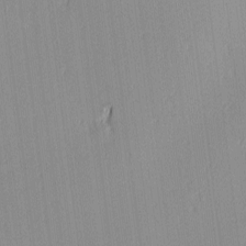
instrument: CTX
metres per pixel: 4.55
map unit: Ave
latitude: 3.2348
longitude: -114.1010
